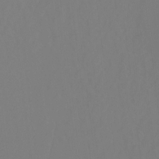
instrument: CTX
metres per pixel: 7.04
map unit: Hto
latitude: -7.3509
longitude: -47.6883
